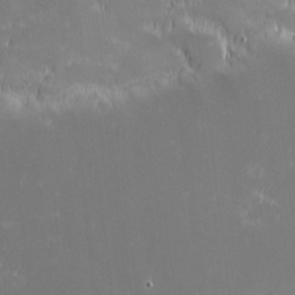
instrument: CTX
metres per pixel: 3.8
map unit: eHh
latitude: -1.1998
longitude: -84.3278
